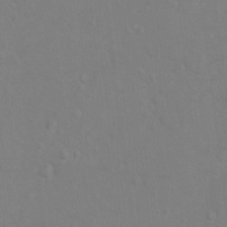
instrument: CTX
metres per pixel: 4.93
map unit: Hto
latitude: -6.3306
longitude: -35.4804
